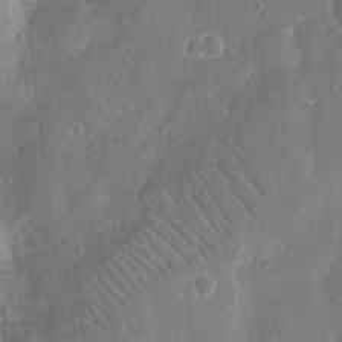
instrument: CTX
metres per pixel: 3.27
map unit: eHh
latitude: 12.3467
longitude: -71.7449
